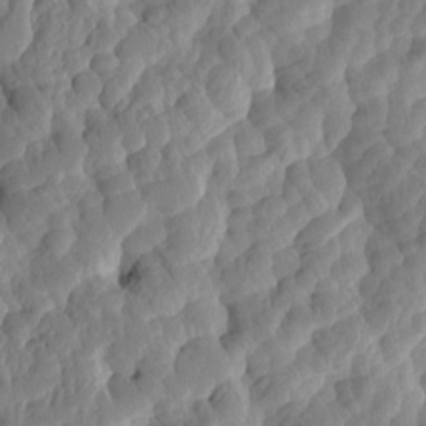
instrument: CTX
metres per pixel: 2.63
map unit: eHh
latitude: -1.5966
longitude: 14.6897
